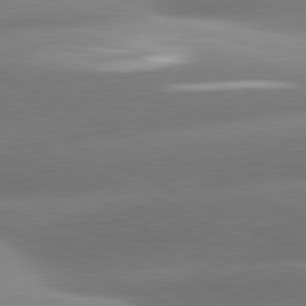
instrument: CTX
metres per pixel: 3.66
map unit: lApd
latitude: 81.0269
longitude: -159.3671
